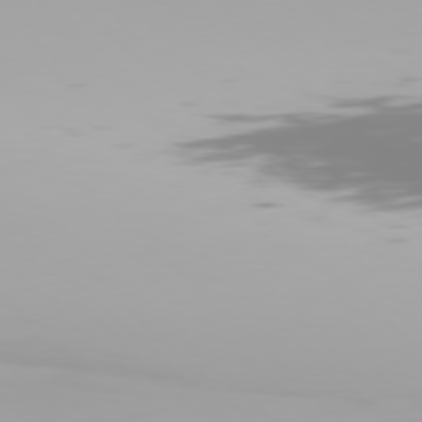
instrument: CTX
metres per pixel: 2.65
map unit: Hpe
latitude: 77.3859
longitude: -136.9514
